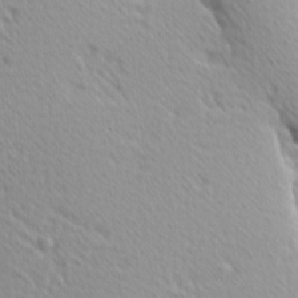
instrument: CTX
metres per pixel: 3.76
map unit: Hve
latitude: 1.6694
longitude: -124.1388
